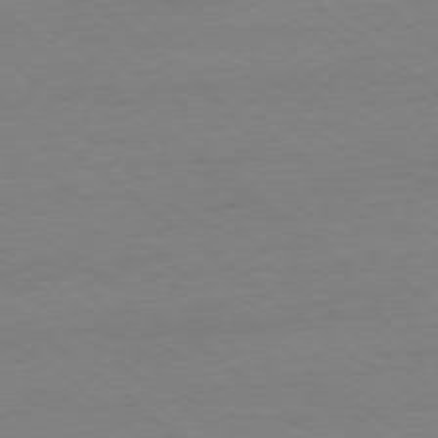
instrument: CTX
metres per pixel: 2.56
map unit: Ap
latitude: -78.4818
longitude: -95.8961
